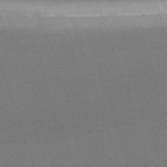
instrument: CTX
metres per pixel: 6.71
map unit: eHh
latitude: -63.8044
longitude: 52.1794
